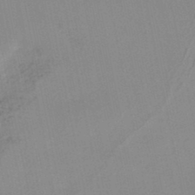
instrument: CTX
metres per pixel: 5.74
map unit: lHb
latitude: -44.9731
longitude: 77.2376
